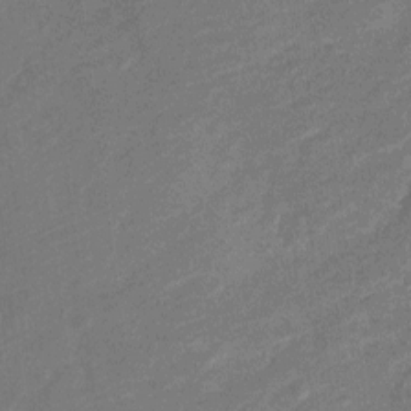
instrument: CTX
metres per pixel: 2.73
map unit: Nve
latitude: -19.6155
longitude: 108.5007
